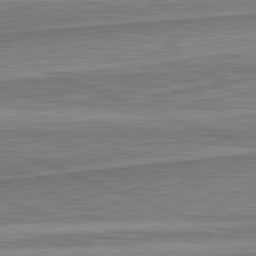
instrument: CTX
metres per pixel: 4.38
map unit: lApd
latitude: 82.2333
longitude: 167.8422
